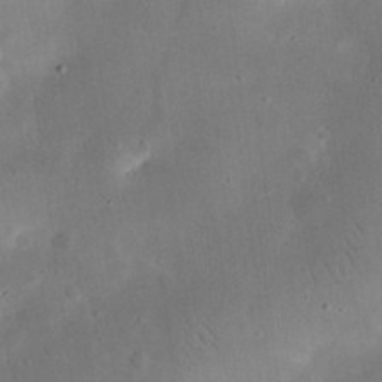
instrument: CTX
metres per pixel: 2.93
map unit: eHh
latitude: 25.7260
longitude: -68.0444
